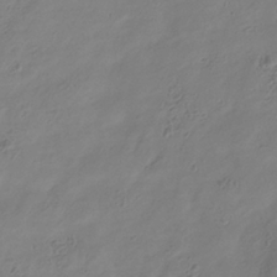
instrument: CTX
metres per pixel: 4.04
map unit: Hve
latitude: -34.8219
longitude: 89.0675
